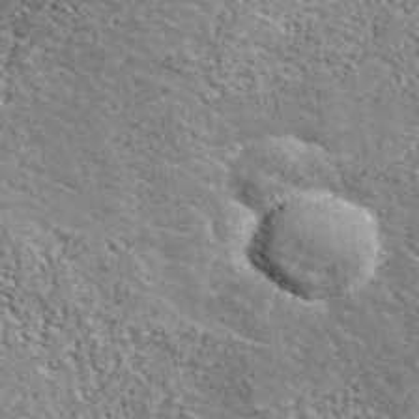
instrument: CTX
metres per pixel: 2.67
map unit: lHvf
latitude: 38.0822
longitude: -88.2334
